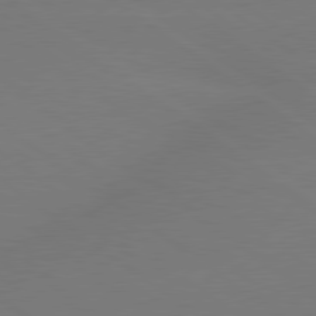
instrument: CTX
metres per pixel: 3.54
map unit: lApd
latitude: 79.4805
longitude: -150.9324
